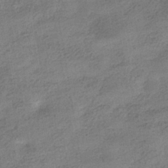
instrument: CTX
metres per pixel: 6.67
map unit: HNhu
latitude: -40.0094
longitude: 97.0487
